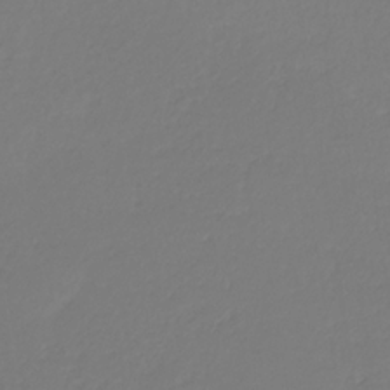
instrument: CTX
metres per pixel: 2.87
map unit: eHb
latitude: -30.2928
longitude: 63.3887
